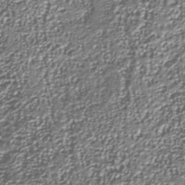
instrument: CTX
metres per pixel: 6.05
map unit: Nhu
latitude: -37.6721
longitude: -82.1011
